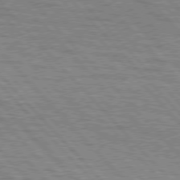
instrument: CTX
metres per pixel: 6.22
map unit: lApd
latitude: 76.8002
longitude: -72.6491
